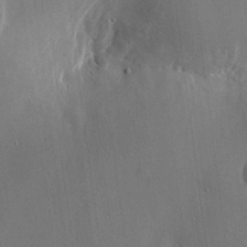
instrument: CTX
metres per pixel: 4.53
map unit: eHh
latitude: 10.3278
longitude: -69.7261
